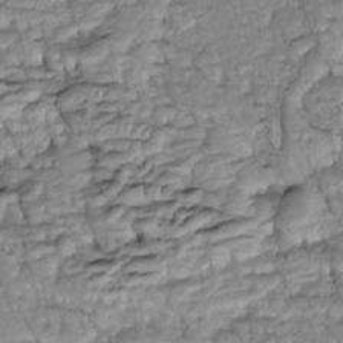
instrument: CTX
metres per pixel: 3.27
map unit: Htu
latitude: -5.5777
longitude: 154.0661
